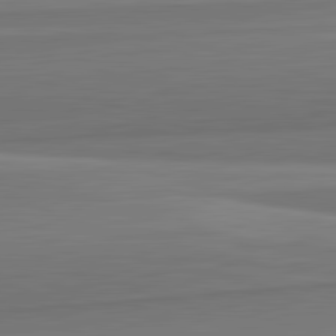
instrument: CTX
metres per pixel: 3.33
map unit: lApd
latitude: 82.4412
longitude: 168.1794
